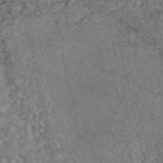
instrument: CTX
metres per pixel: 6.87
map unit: eAb
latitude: 47.1026
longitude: 119.2754
